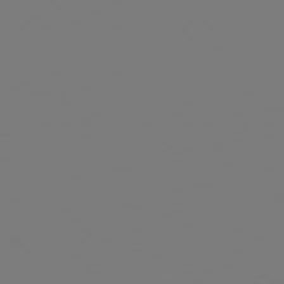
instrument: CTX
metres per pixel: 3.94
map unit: Hpe
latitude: 78.0633
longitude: -162.4601
